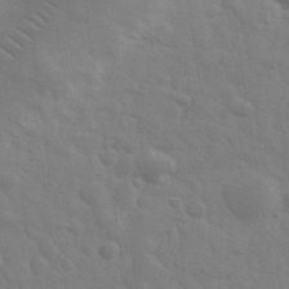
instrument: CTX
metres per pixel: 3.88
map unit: eHh
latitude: 33.2537
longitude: -70.4601
